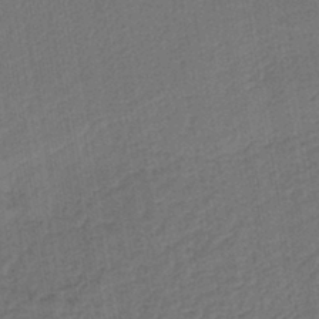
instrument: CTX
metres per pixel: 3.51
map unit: lHb
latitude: -42.5384
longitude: 60.9164
